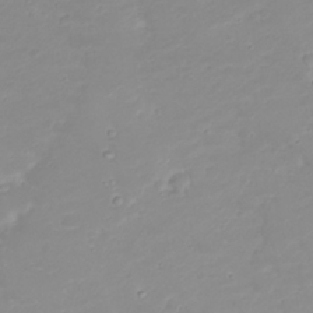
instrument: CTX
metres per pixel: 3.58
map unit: Nhu
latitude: 23.2537
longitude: -61.4993
